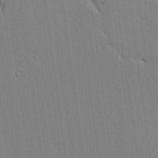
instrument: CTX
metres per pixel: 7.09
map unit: lAvf
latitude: 14.8191
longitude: -126.9703
